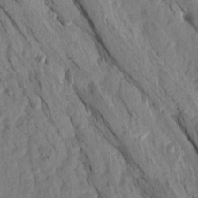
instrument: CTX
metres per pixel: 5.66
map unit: Aa
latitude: 15.5183
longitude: -145.5182
